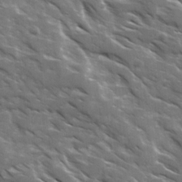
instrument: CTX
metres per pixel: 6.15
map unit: Ave
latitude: 17.9150
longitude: -130.7814
